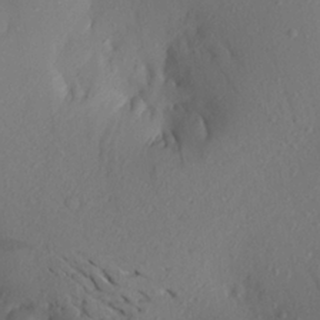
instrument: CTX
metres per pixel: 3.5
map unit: Aa
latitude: 22.5546
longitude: -146.5357
